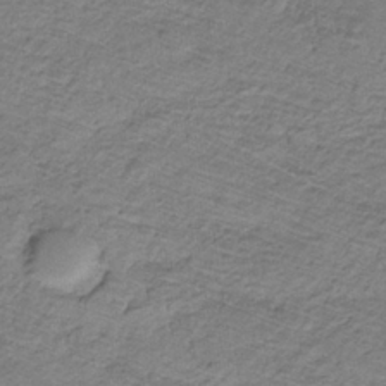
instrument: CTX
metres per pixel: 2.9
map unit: lHb
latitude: -32.5007
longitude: 65.3132
